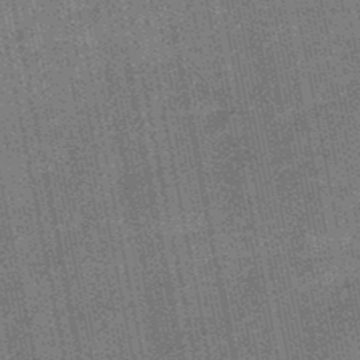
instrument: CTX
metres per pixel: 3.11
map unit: HNb
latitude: -49.2565
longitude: -38.2711
